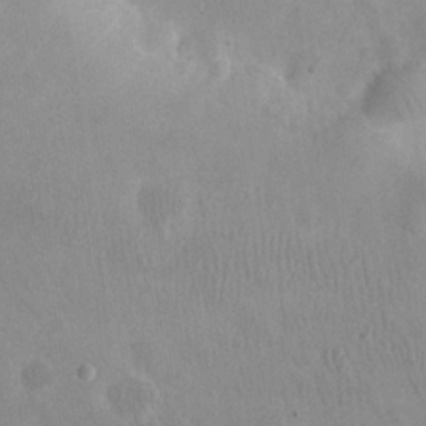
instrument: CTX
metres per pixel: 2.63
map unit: eHh
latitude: 26.0633
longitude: -65.9717
